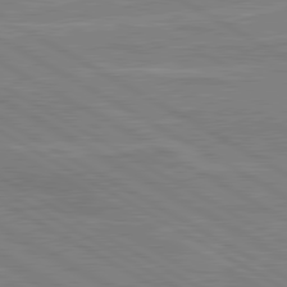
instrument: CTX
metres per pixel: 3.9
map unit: lApd
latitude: 80.5735
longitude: 122.4818
